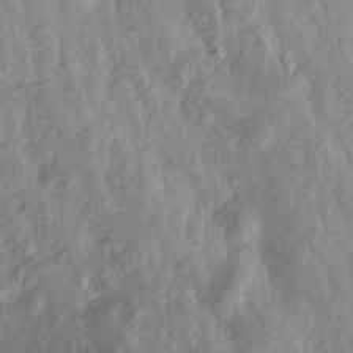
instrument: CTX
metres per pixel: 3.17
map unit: Aa
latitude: 17.7828
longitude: -146.4979
